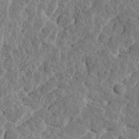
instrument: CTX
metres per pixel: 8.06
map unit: Ave
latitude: 17.6505
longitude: -135.1214
